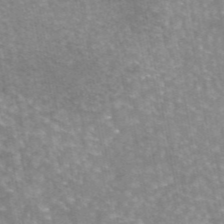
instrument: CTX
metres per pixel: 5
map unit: eAb
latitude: 45.2915
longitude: 105.5966
